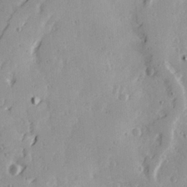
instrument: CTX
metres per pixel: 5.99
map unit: Ave
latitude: 21.7828
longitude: -131.3482
